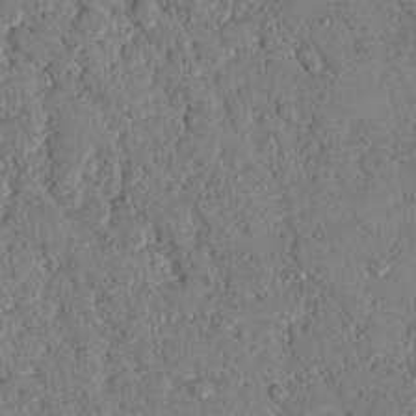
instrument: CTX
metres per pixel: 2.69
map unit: eHh
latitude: 25.2725
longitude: -78.3845
